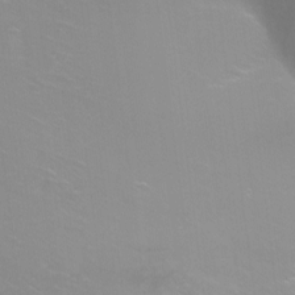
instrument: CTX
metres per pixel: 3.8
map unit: Ht
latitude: -8.3873
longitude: -35.1403
